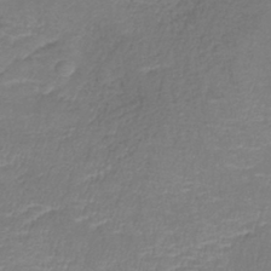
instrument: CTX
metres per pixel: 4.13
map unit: lHb
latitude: -39.3699
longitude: 73.8800
